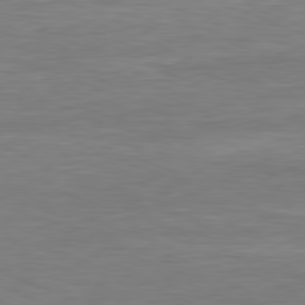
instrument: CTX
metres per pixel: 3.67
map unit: Ap
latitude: -81.6155
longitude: -79.5182
